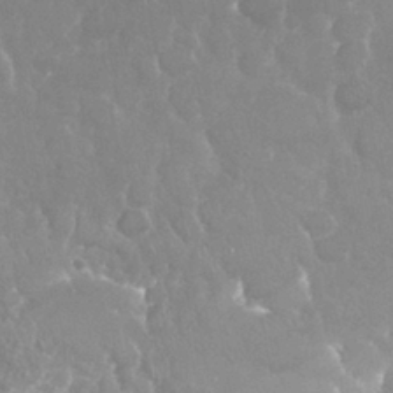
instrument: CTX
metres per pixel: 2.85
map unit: Nhu
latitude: 28.2333
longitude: -63.2726
